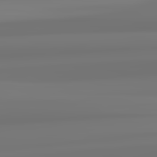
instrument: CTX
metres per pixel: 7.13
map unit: lApd
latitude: 82.7813
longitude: 170.6330
